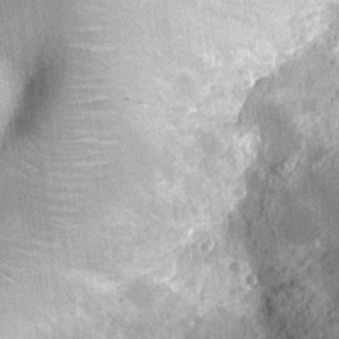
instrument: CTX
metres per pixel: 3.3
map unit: Ht
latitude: -12.5952
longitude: -23.8772
